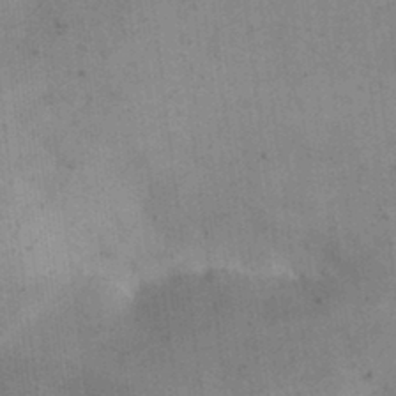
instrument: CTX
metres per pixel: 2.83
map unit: eHh
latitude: 24.3278
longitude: -65.3671
